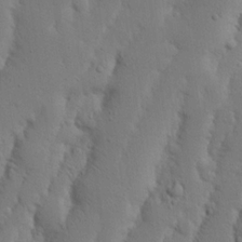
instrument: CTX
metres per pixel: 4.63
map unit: Nhu
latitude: 18.5923
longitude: -75.4049
